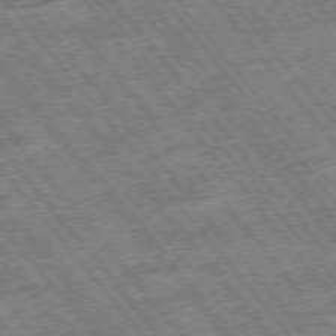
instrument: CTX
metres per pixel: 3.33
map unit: Hpe
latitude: -75.6344
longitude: -21.5371
